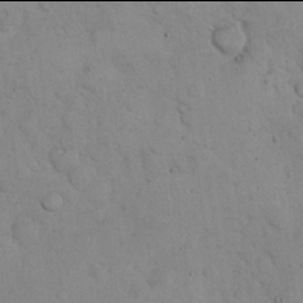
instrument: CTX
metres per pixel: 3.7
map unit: eHh
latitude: 21.9906
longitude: -58.9892
